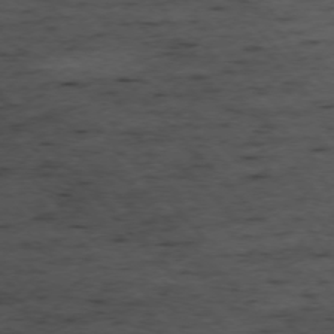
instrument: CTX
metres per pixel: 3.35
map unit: Ap
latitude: -76.2550
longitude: -87.5371
